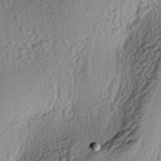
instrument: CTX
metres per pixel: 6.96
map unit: lAa
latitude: -3.6343
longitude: -123.5560
